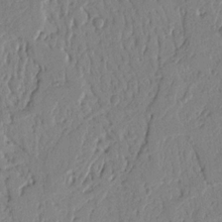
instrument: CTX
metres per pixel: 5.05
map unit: Nhu
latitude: 15.4616
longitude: -78.7624
